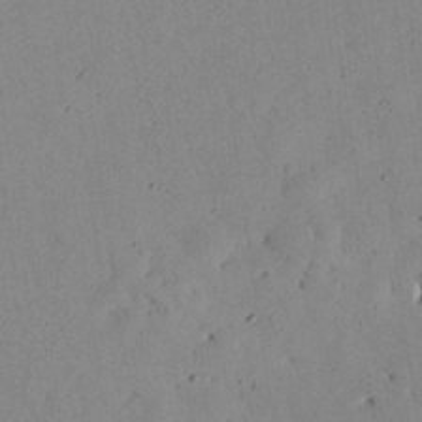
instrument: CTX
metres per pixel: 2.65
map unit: Nhu
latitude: 27.8206
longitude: -71.8205
